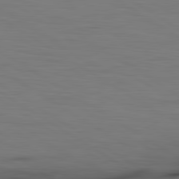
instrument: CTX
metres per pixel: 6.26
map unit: lApd
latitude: 79.9528
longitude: 160.8219
